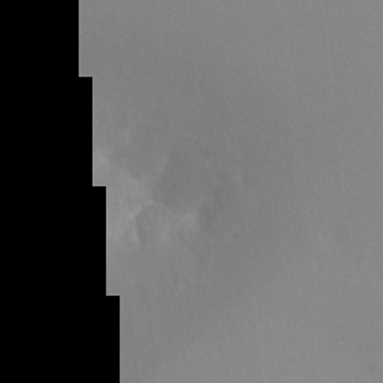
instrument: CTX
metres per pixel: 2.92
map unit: Ht
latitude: -4.8597
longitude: -25.4237
